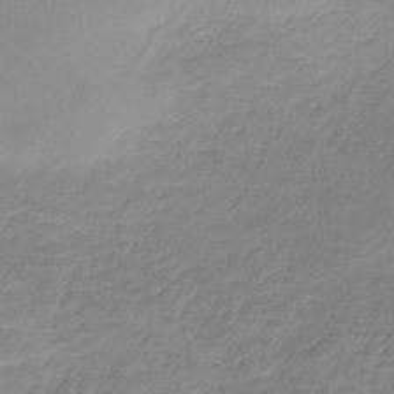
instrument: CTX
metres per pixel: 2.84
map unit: HNb
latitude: -36.5384
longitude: 50.9731
